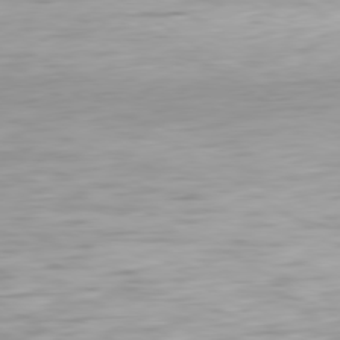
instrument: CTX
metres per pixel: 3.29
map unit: Ap
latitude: -79.8989
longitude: -58.1200
